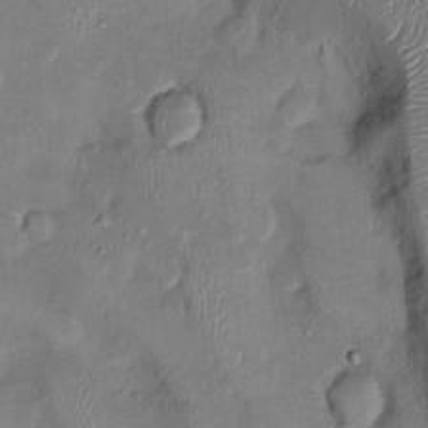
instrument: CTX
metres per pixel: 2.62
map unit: Ht
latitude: -2.9730
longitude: -14.4412
